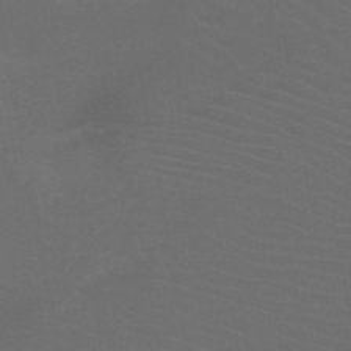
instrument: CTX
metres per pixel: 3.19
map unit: HNb
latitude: -49.8612
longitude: -46.2334
